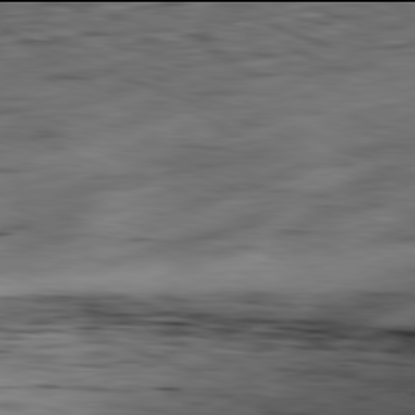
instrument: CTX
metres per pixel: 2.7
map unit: Ap
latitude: -82.0094
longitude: -70.7813
